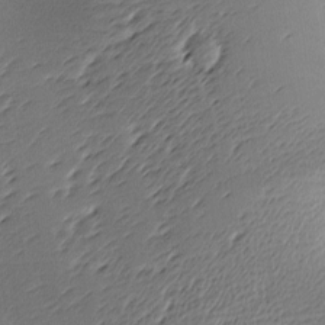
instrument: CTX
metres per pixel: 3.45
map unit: lAa
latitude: -10.8030
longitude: -124.8569
